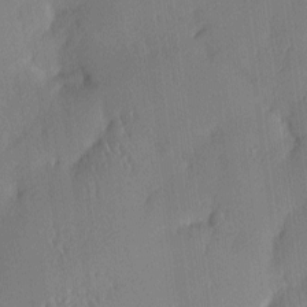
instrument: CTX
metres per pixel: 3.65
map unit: Nhu
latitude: 2.3845
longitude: -76.1389
